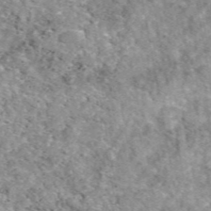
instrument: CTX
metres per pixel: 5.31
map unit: eAb
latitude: 49.1214
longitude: 110.4629
